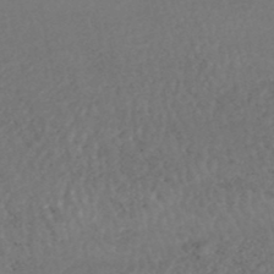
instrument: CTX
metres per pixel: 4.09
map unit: HNhu
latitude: -48.3496
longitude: 98.2550
